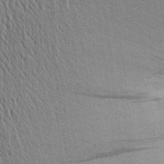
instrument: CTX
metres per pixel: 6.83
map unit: Aa
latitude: 26.5546
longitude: -143.4993
